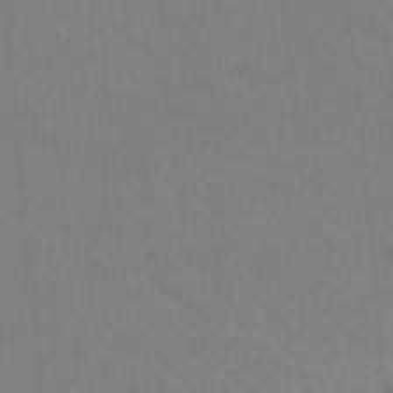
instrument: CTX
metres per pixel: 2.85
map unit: eHh
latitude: 20.2901
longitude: -63.9339
